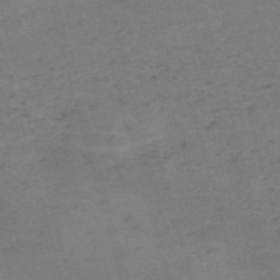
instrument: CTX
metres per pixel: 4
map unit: Nve
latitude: -59.4076
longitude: 57.1431
